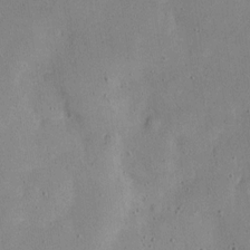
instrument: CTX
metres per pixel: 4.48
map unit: Nve
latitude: -24.7652
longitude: 107.4266
